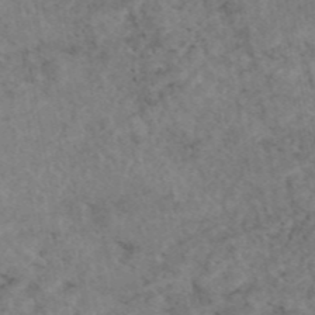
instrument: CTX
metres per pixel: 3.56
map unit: eAb
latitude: 45.0647
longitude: 115.1053
